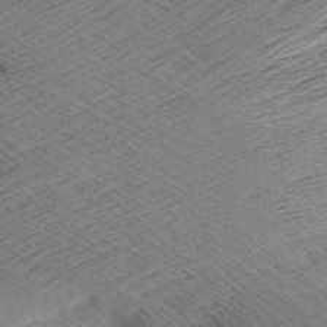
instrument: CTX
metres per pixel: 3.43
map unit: Aa
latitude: 7.4804
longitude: -140.0444
